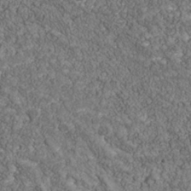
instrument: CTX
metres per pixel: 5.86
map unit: Nhu
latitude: -39.4077
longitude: -83.9906
